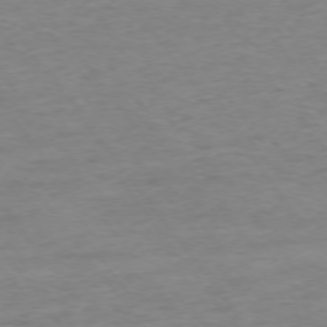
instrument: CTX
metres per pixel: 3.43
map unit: Ap
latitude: -75.2376
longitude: -84.8569
